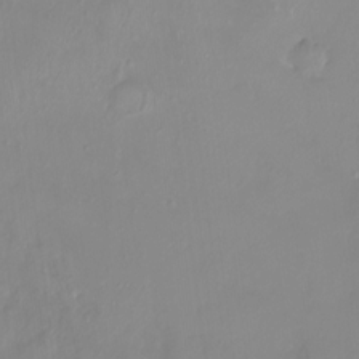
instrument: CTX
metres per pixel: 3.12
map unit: HNhu
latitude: 3.8394
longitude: 7.4076
